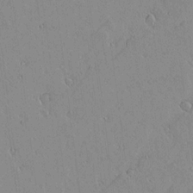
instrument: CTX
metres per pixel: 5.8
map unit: lAvf
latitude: 14.8947
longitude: -125.4993
